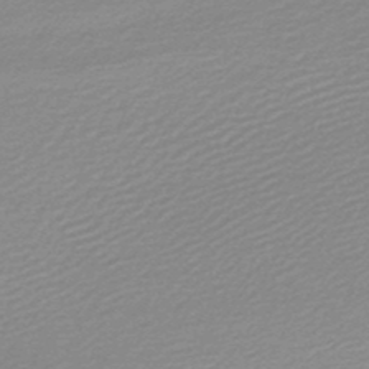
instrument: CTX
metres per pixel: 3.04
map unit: lHb
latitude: -48.0661
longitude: 66.2550
